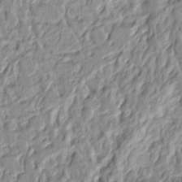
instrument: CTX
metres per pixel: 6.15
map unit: Ht
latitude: 7.9528
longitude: -77.6882
